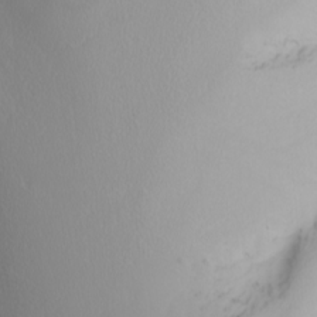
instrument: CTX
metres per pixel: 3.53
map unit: Nhu
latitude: -6.3117
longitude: -89.5372
